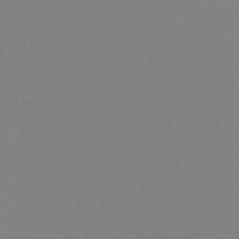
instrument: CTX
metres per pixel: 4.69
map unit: lHb
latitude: -49.8234
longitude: 81.6155
